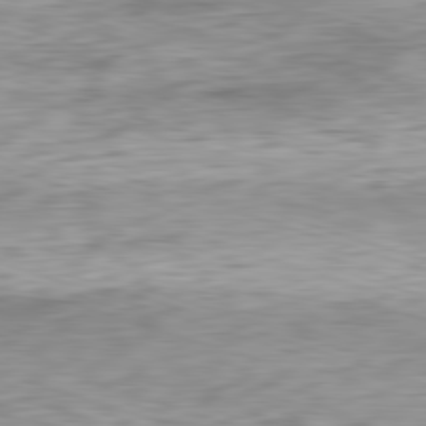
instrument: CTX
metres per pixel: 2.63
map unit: Ap
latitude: -82.2361
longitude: -76.9891
